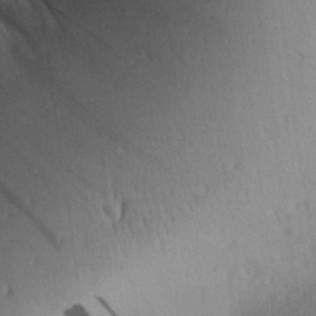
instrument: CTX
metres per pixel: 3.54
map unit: Aa
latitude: 27.8961
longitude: -136.7435
